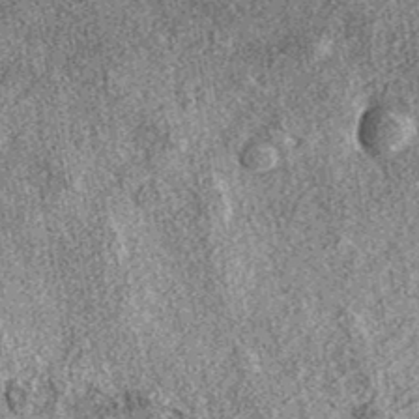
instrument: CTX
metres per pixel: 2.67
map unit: eAb
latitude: 38.3278
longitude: 108.9164
